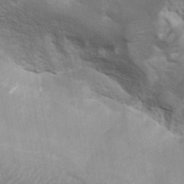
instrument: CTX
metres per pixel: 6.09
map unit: ANa
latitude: 38.8002
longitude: 20.4629
